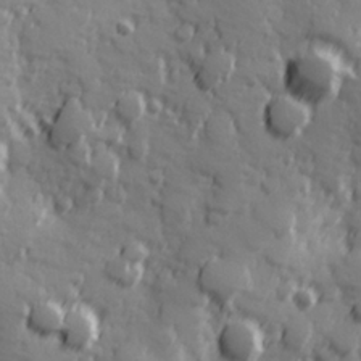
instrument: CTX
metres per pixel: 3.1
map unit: Hve
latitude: 25.7260
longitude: 146.7085
